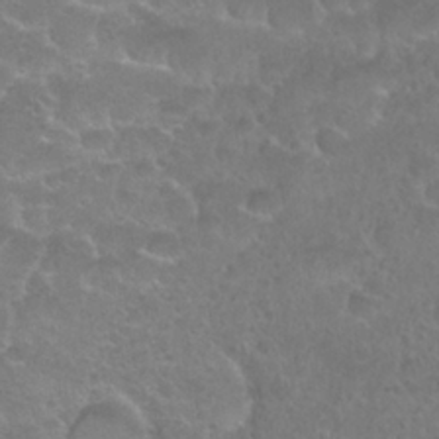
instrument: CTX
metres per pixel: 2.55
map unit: Nhu
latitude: 27.0270
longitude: -52.9325
